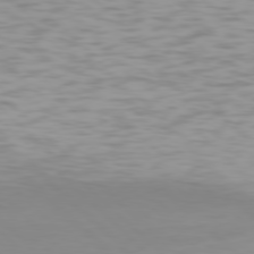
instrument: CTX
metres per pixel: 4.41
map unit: Hpe
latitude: 77.4993
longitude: -175.6316
